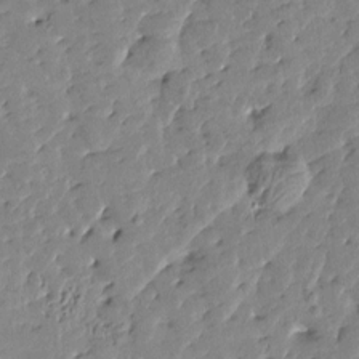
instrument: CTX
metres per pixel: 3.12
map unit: Htu
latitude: 1.2537
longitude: -179.9339
